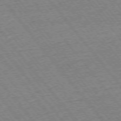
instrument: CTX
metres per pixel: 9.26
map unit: Ap
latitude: -75.3132
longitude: -87.1970
